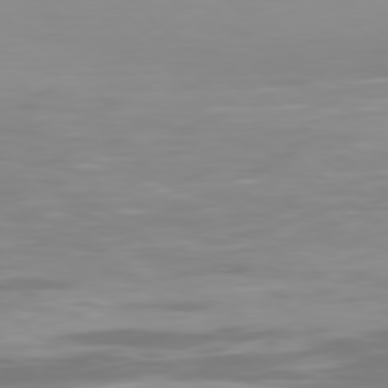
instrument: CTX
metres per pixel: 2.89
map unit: Hpe
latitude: 77.9150
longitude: -125.0458
